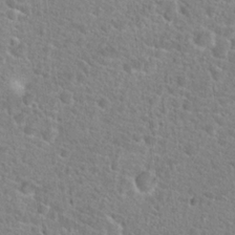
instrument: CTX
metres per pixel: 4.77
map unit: Hto
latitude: 24.4790
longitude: -48.9325
